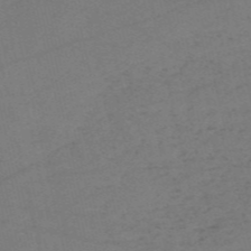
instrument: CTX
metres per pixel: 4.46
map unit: HNb
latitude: -55.0864
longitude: -42.1011
